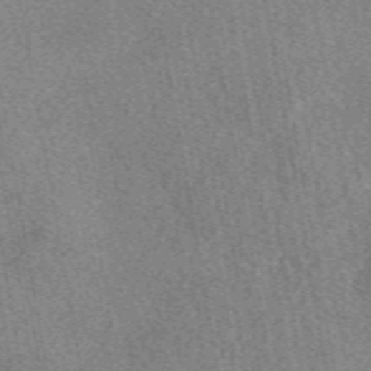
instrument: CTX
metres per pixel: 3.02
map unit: eAb
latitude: 48.7057
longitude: 109.0864
